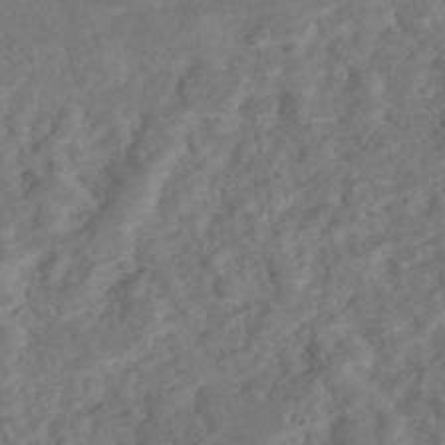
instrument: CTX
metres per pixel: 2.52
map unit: Nhe
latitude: -48.2740
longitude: -171.9717
